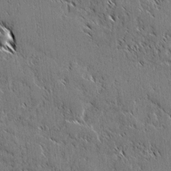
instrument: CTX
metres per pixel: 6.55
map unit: lAvf
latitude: 2.7057
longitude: -106.7057
